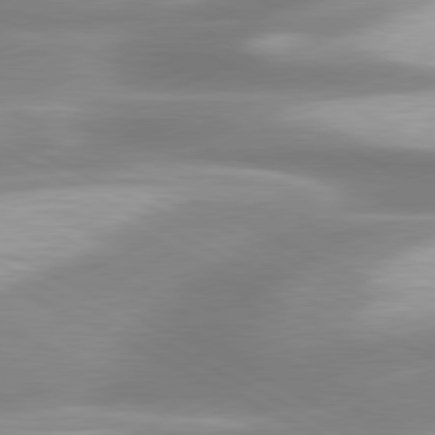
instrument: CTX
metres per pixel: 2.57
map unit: lApd
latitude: 79.7639
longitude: -120.0255
